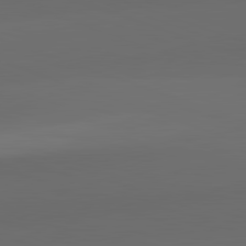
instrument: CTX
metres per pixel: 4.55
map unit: lApd
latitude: 82.2522
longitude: 134.2928
